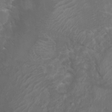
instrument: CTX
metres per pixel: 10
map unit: Nhu
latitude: 7.3104
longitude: -19.4048
